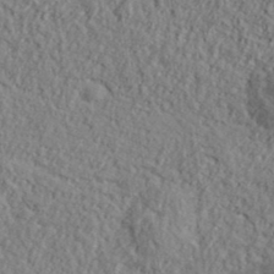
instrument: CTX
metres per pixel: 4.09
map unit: eHh
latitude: 37.8584
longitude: -81.7072
